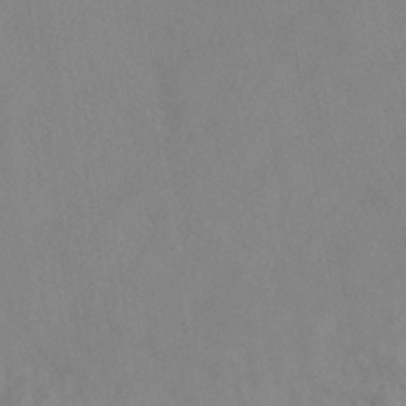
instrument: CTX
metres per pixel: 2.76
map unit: HNhu
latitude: -40.0850
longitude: 100.9352
